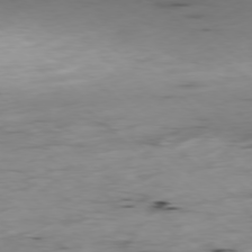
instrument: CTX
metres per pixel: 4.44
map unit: Ap
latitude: -78.0283
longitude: -88.9703
